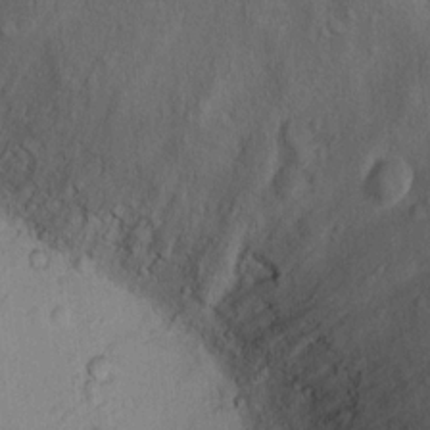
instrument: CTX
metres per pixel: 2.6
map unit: Ht
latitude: 12.5357
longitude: -39.3104
